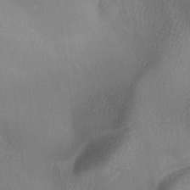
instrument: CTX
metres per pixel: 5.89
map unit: lAa
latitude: -6.5762
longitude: -122.1956
